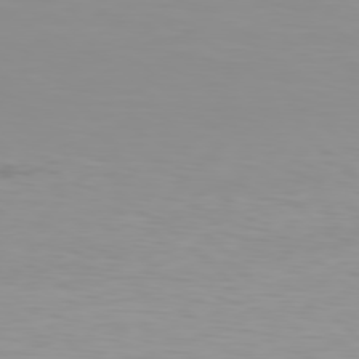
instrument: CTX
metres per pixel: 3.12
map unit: Hpe
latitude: 78.2523
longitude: -144.3845
